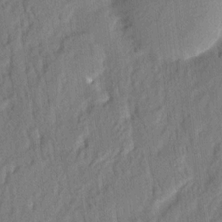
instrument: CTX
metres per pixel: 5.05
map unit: eHh
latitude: 5.1592
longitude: -77.1403
